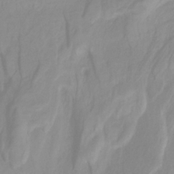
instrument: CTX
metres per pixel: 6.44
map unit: HNhu
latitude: -29.1809
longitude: 67.8044
